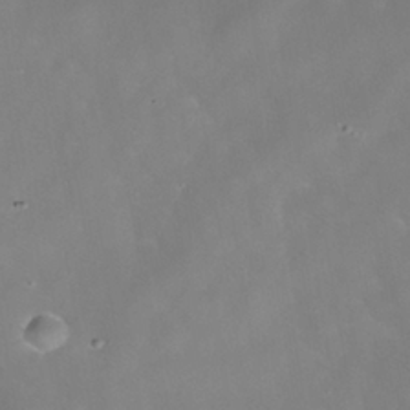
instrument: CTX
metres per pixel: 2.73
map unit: Nhe
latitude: -38.5763
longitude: -118.5168
